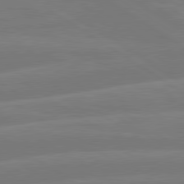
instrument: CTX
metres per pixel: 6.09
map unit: lApd
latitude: 79.9528
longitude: -142.5546
